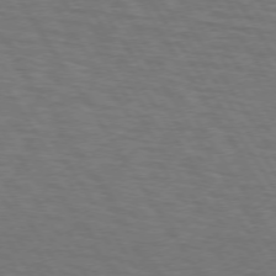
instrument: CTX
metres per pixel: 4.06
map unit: lApd
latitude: 72.9892
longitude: -72.8191
